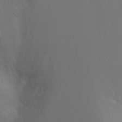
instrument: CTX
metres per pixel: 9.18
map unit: Ht
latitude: -4.8975
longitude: -26.2523
